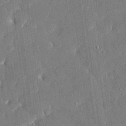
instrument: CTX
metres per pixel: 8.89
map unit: eHh
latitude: 18.4979
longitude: -69.8583
